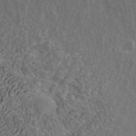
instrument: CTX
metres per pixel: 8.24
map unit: ANa
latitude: 43.4615
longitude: 16.7275
